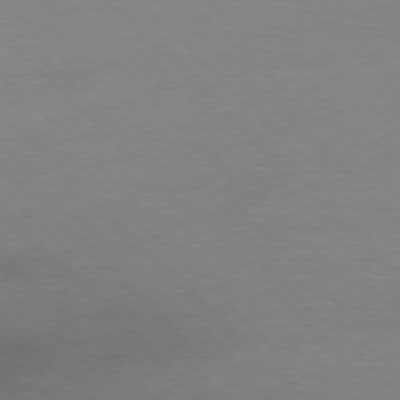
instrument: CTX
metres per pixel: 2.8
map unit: Ap
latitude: -77.8611
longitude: -87.6694
